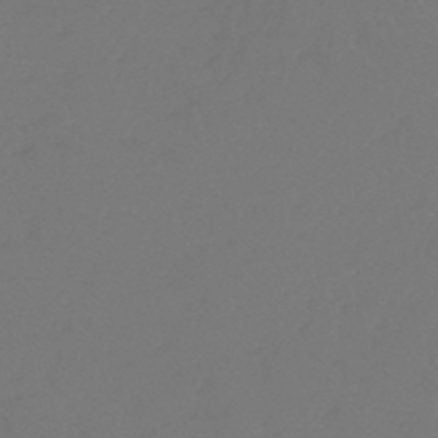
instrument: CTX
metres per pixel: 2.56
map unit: lHb
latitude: -45.2565
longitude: 69.2753
